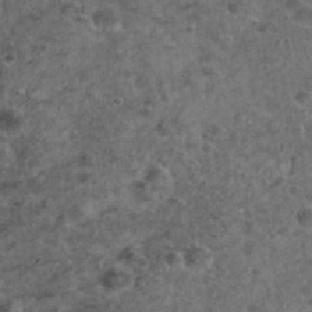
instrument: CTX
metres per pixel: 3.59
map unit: Hto
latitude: 22.1578
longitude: -53.0270
